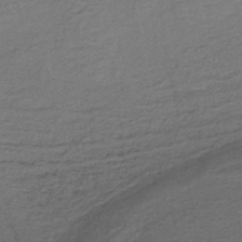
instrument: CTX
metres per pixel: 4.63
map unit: lHb
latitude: -39.9178
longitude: 58.5006
